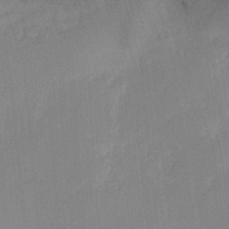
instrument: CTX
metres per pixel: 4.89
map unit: Nhu
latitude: -7.0864
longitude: -89.5560
